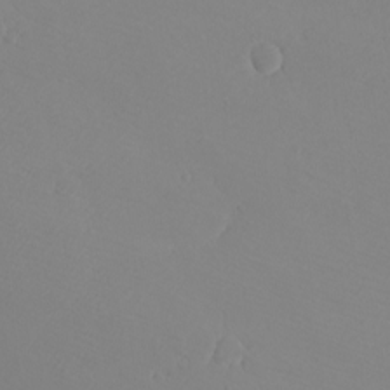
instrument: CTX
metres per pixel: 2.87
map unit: eHh
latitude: -7.8422
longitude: -70.3845
